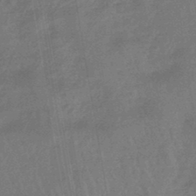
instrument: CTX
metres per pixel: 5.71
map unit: lHb
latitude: -45.0675
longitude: 73.2376
